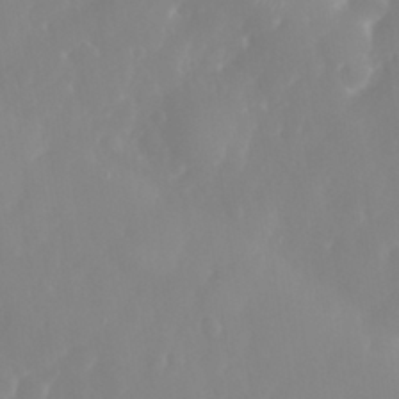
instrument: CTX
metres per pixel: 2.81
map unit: eHh
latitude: 31.6127
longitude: -59.3860
